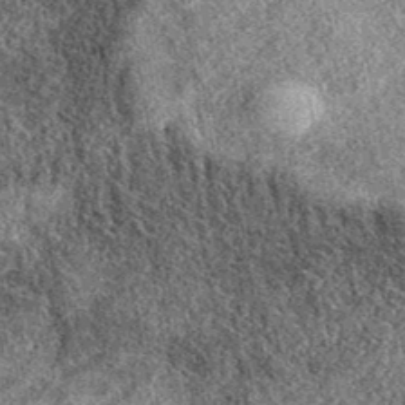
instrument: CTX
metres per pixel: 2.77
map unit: eAb
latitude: 38.9136
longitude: 108.7274
